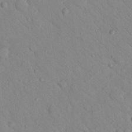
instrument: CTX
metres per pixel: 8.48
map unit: Nhu
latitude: 23.6316
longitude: -74.4790
